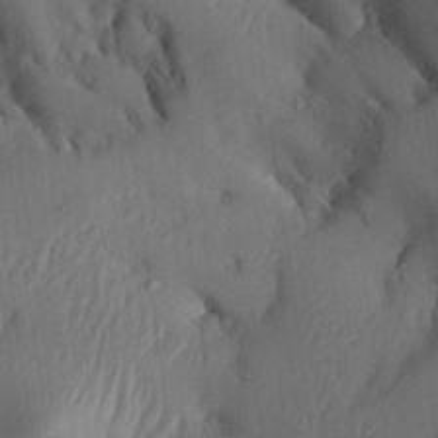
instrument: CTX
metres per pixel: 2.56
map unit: Aa
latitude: 30.6680
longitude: -132.8002
